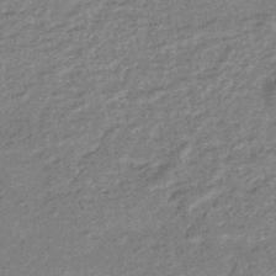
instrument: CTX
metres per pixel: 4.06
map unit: eHb
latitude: -45.3699
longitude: 89.3132
